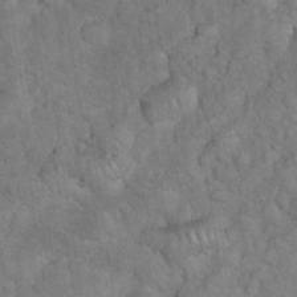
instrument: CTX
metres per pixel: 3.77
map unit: eHh
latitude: 33.2537
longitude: -65.8583
